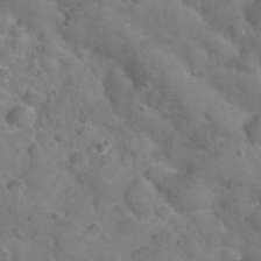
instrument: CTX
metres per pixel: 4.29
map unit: Nhu
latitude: 26.2145
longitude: -52.2901
